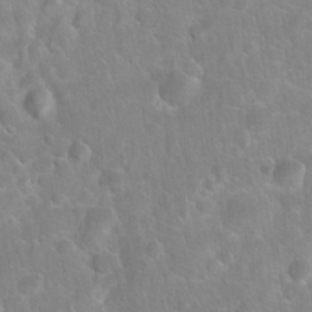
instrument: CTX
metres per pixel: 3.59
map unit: Nhu
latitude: 27.3293
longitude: -62.1956
